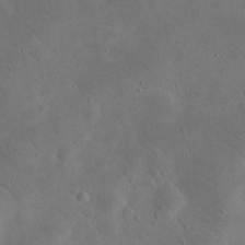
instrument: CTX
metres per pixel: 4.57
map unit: eHh
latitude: 24.3656
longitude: -67.5371
